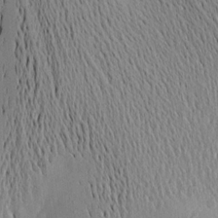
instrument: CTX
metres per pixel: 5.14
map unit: Aa
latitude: 15.9151
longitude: -147.8584
